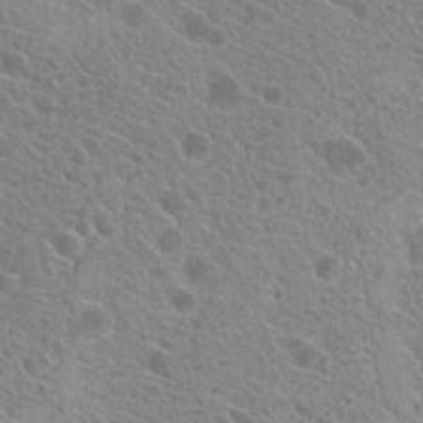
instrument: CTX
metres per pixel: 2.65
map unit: Hto
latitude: 21.4427
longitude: -34.4979
